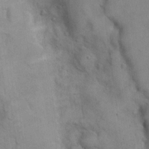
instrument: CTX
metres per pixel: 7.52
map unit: eHh
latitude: 21.1781
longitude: -59.7261
